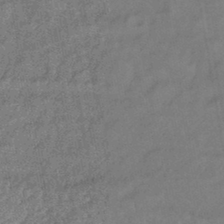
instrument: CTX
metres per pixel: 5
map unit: lHb
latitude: -43.7099
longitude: 80.6141
